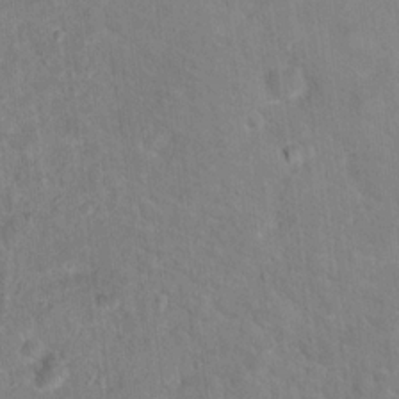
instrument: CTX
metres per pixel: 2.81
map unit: Hto
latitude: 15.9151
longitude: -36.9136
